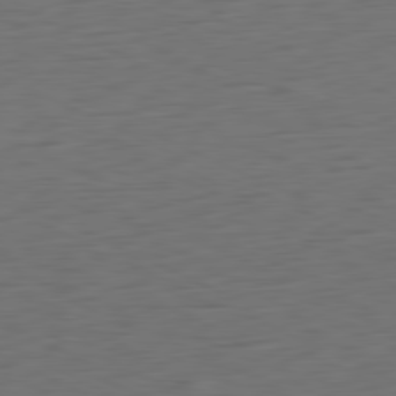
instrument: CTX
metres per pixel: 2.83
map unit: Ap
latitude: -81.0865
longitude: -60.4412
